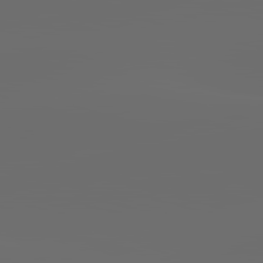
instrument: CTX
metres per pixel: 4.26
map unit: lApd
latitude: 83.7827
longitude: -128.9325
